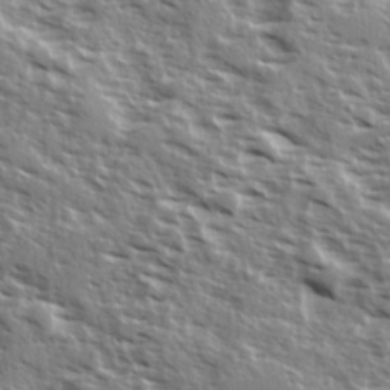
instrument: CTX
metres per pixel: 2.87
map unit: Ave
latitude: 16.6679
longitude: -129.8394
